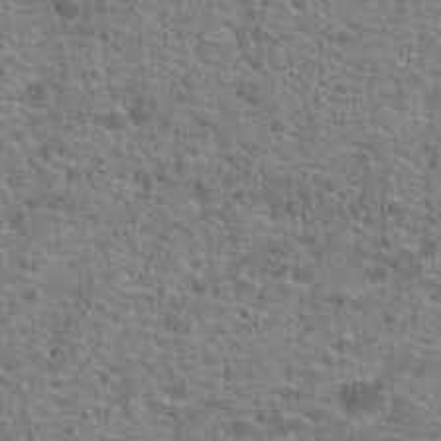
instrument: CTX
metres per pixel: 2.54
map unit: Hto
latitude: 20.2901
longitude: -43.6505
